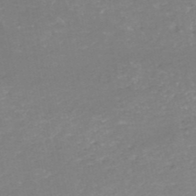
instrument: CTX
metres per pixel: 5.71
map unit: HNb
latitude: -50.6707
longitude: -52.2145
